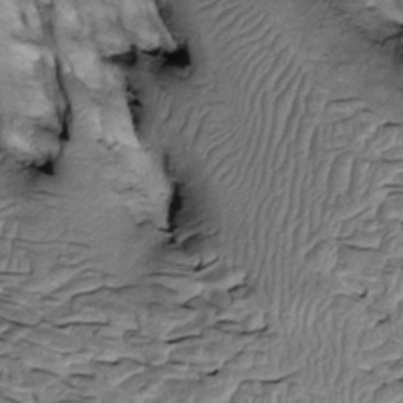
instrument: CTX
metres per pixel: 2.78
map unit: Htu
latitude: -3.1620
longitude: 150.2550
